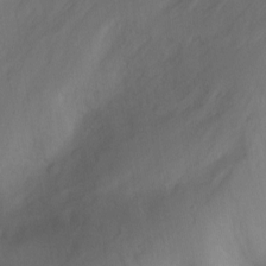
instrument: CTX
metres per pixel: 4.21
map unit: Nhu
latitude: -12.7841
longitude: -64.8380
